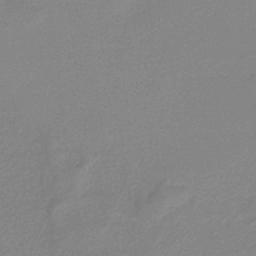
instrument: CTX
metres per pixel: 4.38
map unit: HNb
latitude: -36.5384
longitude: 55.1998
